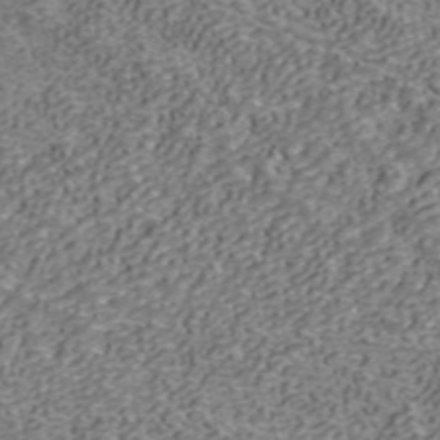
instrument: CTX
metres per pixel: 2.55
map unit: ANa
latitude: 43.6883
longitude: 29.1431
